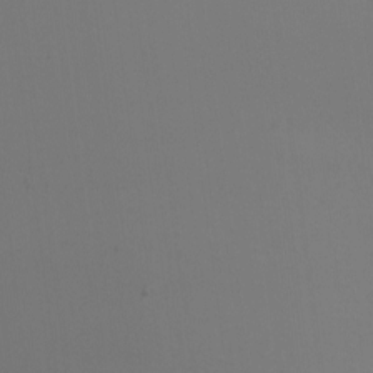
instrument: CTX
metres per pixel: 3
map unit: Nhu
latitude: -5.1998
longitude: -93.6505
